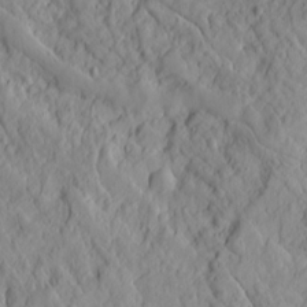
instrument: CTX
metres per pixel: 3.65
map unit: Ave
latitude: 16.2712
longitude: -129.2537
